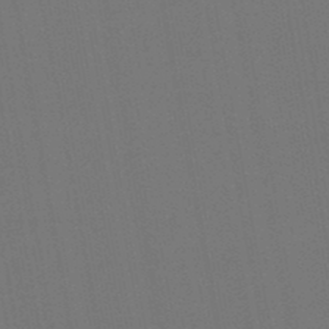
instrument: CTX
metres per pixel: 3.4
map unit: lHb
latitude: -47.2187
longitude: 73.2943
